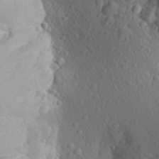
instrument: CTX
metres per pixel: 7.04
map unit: Aa
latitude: 25.3292
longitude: -146.2712
